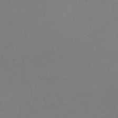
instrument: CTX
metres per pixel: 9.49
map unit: HNhu
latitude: -44.2928
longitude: 93.9556
